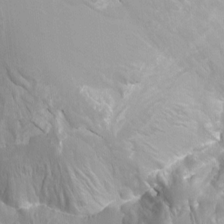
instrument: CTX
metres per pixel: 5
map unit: Ht
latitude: -2.0283
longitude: -16.7057
